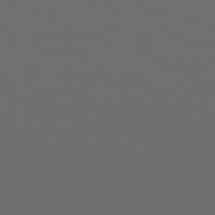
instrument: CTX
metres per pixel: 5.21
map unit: Hpe
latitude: 76.6490
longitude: -141.4237
